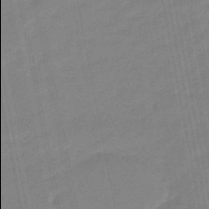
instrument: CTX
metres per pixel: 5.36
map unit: eHb
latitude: -48.1228
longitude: 86.0094
